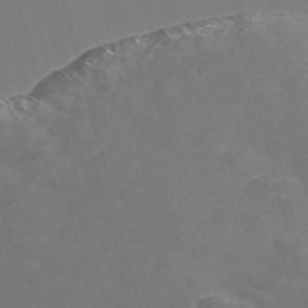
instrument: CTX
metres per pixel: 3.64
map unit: Nve
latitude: -58.2928
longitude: 57.2187
